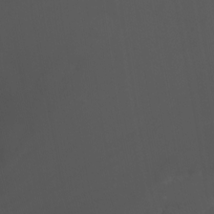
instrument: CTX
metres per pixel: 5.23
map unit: Nhu
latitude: -4.7463
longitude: -73.4805
